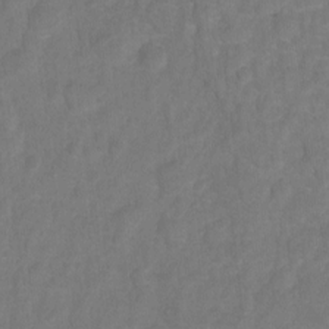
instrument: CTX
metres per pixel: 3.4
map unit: Hto
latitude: -7.6910
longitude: -39.6883
